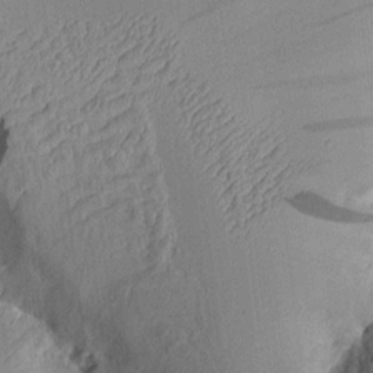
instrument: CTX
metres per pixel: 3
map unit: Aa
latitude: 9.4804
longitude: -127.3482
